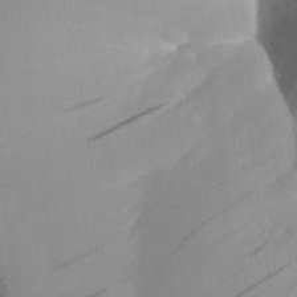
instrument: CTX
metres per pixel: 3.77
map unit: Aa
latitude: 25.4615
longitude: -128.7057
